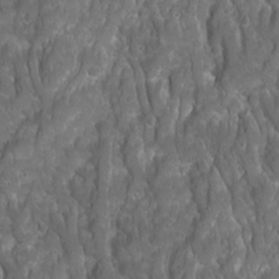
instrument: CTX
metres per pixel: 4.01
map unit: Ave
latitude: 16.2334
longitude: -133.0458
